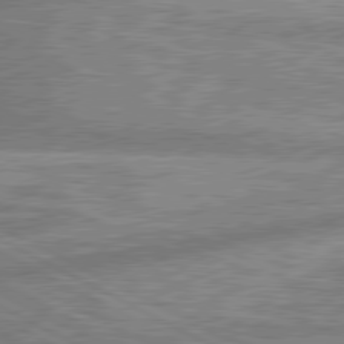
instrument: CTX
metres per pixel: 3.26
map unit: lApd
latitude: 80.4601
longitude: -167.5182
